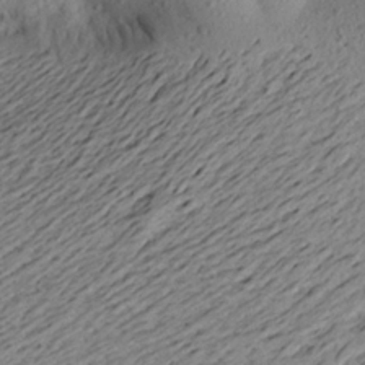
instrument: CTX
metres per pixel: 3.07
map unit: Aa
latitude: 20.7813
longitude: -148.9892
